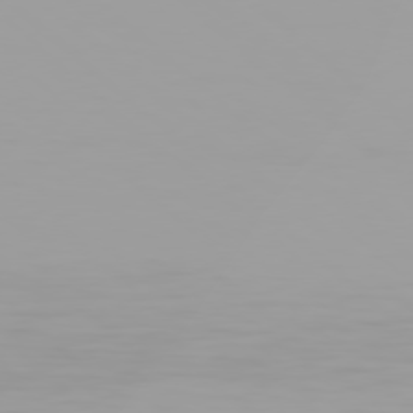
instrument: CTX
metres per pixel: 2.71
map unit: Hpe
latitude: 77.6316
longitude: -138.1578
